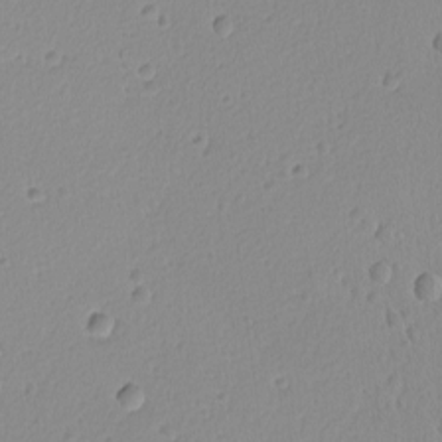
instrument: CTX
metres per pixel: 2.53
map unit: lAvf
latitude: -9.3132
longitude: -119.8583
